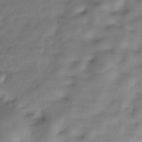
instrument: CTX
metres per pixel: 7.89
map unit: Hve
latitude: -31.0297
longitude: 91.2943
